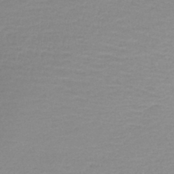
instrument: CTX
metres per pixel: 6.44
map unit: lHb
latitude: -44.5196
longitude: 58.9541
